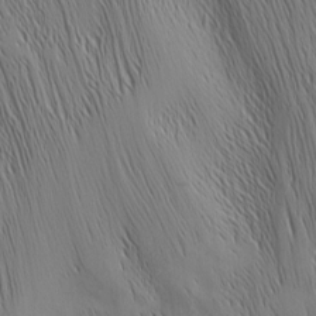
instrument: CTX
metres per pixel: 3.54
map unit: Nhu
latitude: -5.1998
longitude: -151.7638
